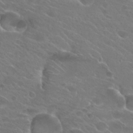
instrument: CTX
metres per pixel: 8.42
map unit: Hto
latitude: 25.1592
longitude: -38.1956
